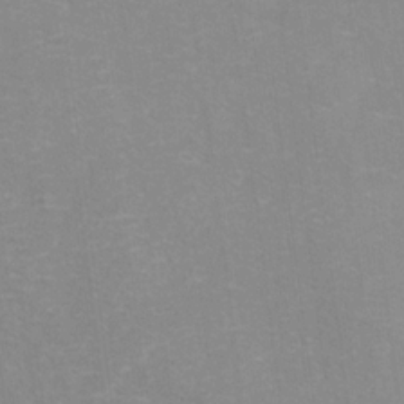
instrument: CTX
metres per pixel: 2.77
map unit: Hto
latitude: 15.1026
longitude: -41.5749
